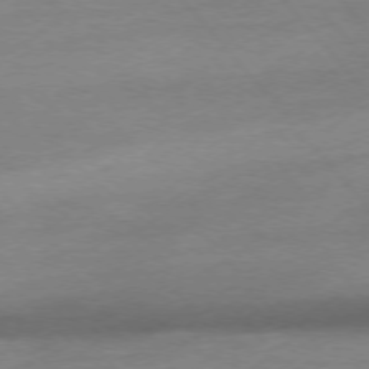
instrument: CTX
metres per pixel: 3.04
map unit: Hpe
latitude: -76.6896
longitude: -15.4427
